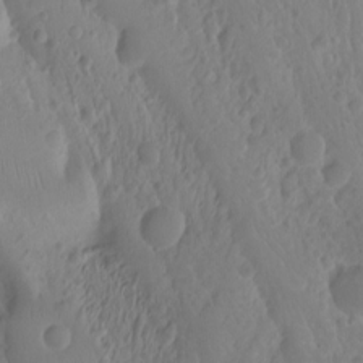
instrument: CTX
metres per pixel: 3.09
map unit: Nhu
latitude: -8.2739
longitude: -41.4804
